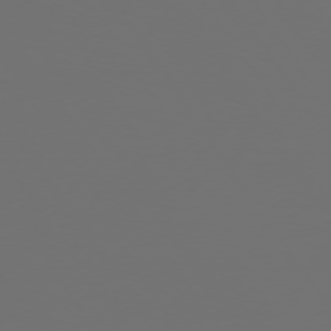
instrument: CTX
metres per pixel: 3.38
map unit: Hpe
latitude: 73.9717
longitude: -124.1200
